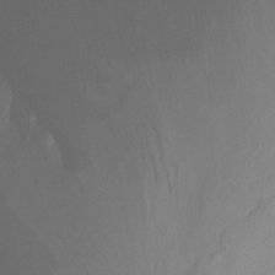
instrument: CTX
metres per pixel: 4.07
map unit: Nhu
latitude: -13.2565
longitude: -57.7449
